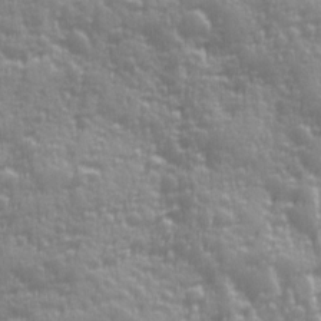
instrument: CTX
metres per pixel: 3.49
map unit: Ave
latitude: 12.6869
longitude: -103.8394
